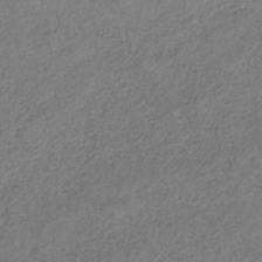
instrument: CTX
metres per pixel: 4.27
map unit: HNb
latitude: -33.1054
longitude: 56.3117
